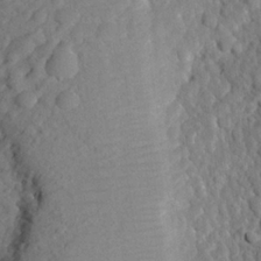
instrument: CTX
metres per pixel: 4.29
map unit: eHh
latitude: 24.9891
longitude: -79.1781
